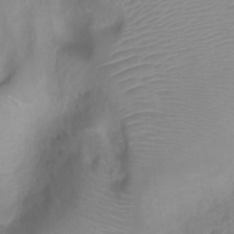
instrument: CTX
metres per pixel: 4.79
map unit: Ht
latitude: 1.9528
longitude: -21.7639
